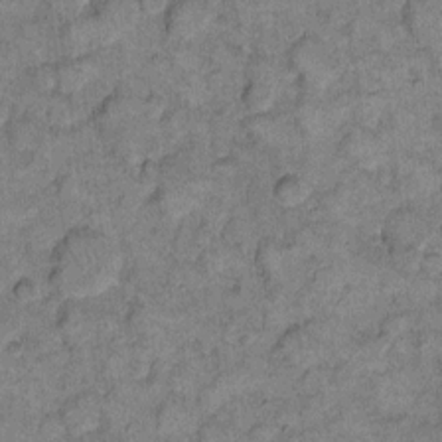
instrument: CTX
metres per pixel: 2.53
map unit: eHh
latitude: 13.0270
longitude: -65.0836
